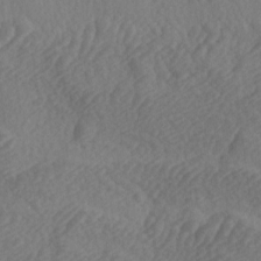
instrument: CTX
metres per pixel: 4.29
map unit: lAa
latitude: -4.0661
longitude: -123.4237
